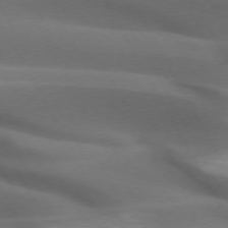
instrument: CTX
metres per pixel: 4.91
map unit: lApd
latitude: 72.4979
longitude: -51.1025
